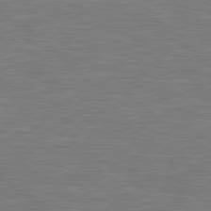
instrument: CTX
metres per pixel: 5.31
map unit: lApd
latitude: 79.7828
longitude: -126.5168
